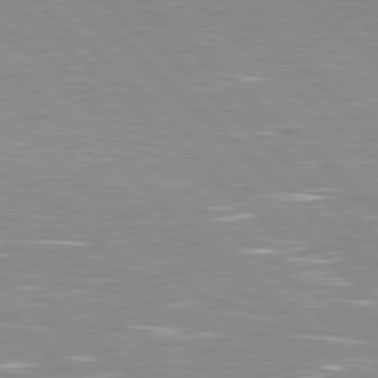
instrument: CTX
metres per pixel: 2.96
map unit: Hpe
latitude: 78.1767
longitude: -139.3671
